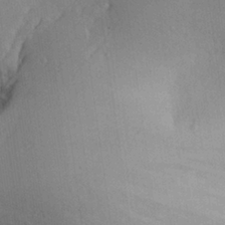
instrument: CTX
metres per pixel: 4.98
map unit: Aa
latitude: 27.0459
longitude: -134.4601
